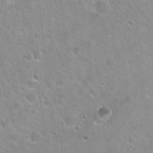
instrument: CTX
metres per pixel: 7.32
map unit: Hto
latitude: 21.5560
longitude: -53.7450
